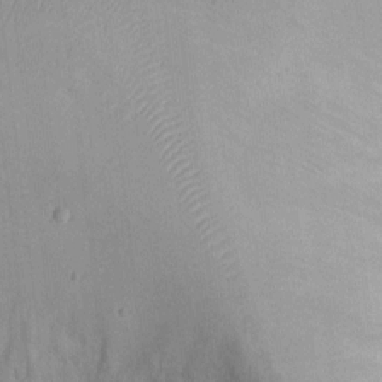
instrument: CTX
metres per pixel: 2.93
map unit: Ht
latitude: -2.1605
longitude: -15.7828
